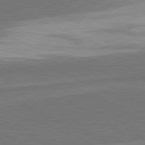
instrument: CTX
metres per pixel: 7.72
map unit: lApd
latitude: 81.7261
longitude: 157.1431
